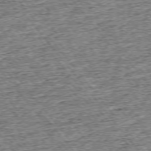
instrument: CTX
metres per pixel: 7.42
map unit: Ap
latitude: -75.4266
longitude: -91.8205
